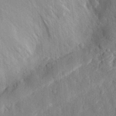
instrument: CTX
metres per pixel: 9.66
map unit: eHh
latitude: 28.9891
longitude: -76.7813
